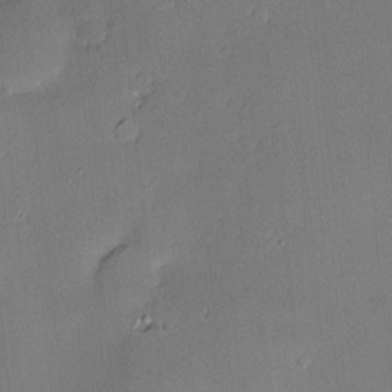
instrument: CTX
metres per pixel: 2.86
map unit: Hve
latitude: -10.5952
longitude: 175.6343
